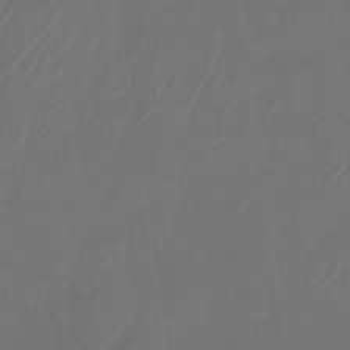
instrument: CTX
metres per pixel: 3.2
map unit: Nhu
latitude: -28.3873
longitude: -71.2159
